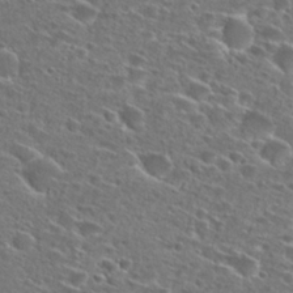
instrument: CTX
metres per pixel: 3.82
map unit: Hto
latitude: 26.8947
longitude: -46.7624
